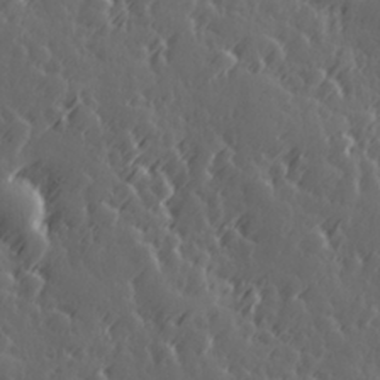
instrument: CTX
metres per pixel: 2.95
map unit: Hve
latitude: 26.7057
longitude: 145.7100
